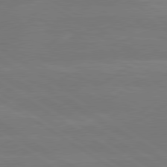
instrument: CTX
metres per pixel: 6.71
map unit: lApd
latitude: 79.5182
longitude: -143.4238
